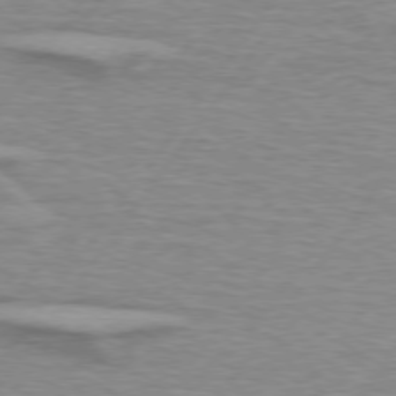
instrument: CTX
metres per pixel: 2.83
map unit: lApd
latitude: 75.1781
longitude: -79.2159
